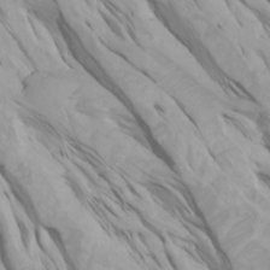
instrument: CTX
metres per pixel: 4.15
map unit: Htu
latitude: -4.3495
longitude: -73.2348
